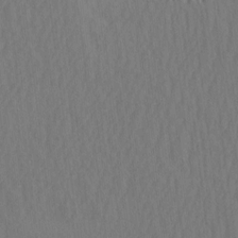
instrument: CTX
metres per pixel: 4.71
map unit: HNhu
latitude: -2.6329
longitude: 13.1431
